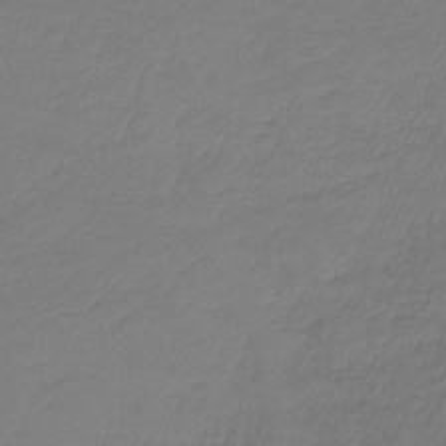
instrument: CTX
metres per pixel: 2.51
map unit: lHb
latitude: -43.1053
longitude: 69.5021
